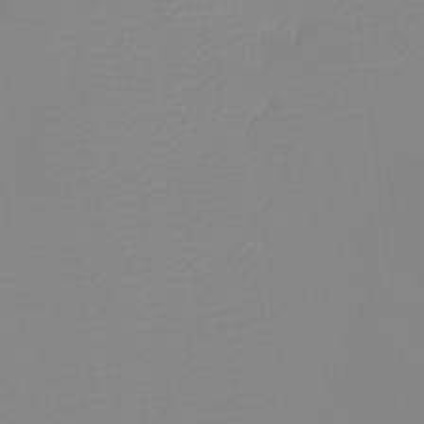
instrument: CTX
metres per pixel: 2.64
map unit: eHh
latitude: -5.8422
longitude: -86.4034
